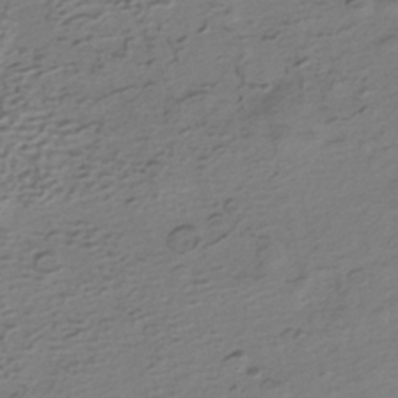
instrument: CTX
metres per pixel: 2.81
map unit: HNhu
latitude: -41.4832
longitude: 99.0864
